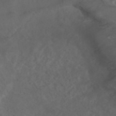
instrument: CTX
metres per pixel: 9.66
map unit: ANa
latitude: 42.4790
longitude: 27.6532
